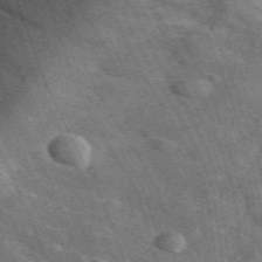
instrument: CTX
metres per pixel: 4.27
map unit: lHvf
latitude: 35.8205
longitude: -90.3845
